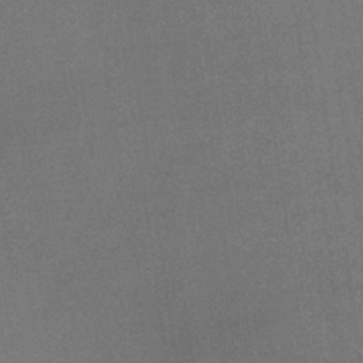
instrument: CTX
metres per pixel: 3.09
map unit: lHb
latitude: -36.5762
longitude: 68.4062
